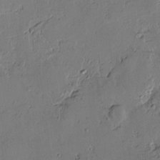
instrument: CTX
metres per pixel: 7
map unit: Htu
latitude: -3.8233
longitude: -177.1403
